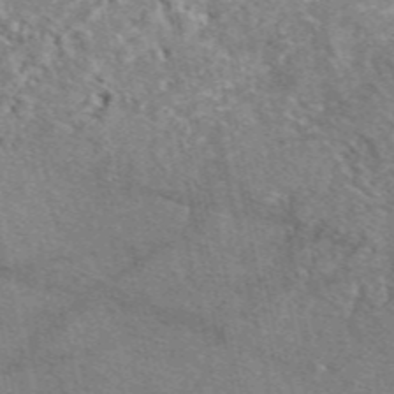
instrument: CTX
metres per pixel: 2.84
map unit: eAb
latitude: 49.2537
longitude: 111.6155
